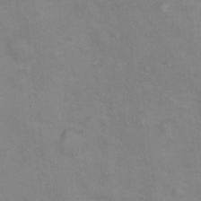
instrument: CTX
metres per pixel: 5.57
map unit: Ht
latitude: 15.5372
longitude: -41.5182
